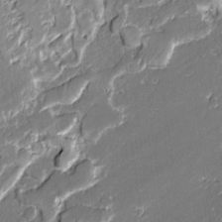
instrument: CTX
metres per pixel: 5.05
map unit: lAvf
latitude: -1.1243
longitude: -108.6868
